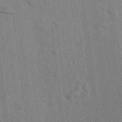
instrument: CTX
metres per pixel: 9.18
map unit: lAvf
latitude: 7.4237
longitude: 165.6155
